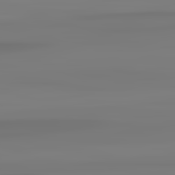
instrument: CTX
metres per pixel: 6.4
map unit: lApd
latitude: 82.8757
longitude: 170.9920
